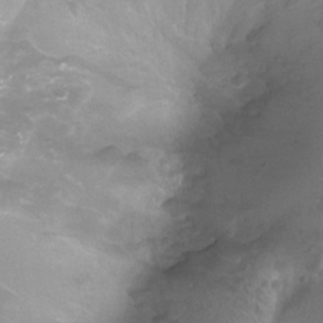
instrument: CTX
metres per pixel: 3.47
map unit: Ht
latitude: -3.8800
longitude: -18.4412
